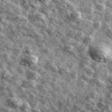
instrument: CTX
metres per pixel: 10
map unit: Ave
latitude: 42.1011
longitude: -107.5749
